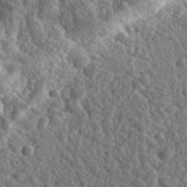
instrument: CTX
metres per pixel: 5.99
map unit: eHh
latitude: 35.4426
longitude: -79.5560
